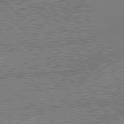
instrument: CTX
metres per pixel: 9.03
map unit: lApd
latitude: 79.0081
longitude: -143.5749
